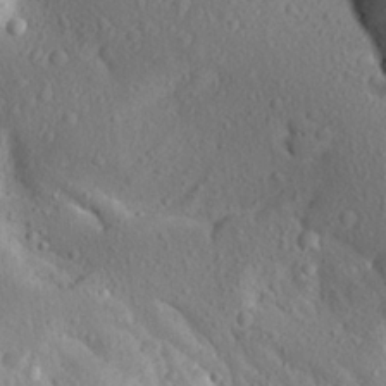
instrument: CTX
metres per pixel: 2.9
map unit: Aa
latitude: 23.9339
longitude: -147.2915
